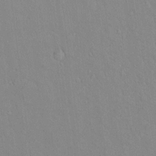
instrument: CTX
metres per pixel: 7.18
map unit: lAvf
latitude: 8.4790
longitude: 168.3306
